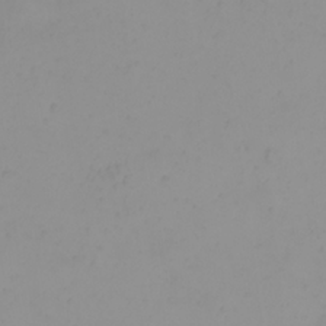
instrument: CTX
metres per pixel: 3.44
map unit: eHh
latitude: 23.9717
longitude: -64.7813
